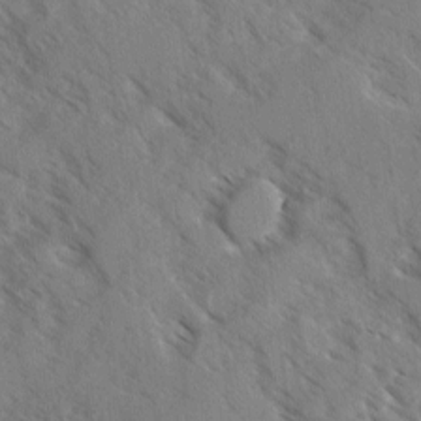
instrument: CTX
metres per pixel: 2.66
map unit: Ave
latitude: -0.3307
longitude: -110.8947
